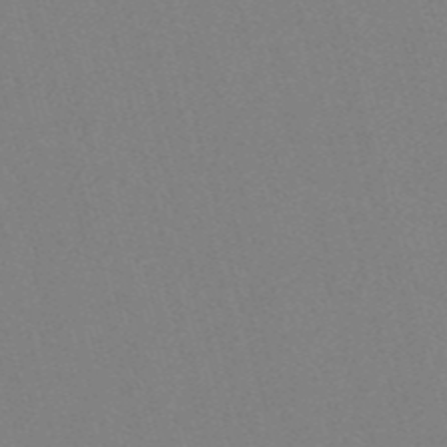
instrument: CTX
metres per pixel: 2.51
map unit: eHh
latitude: -55.1620
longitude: -89.1781
